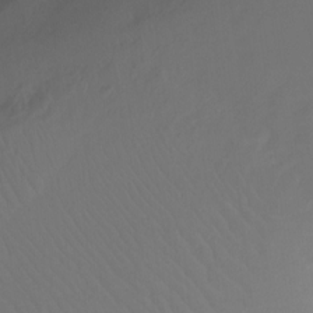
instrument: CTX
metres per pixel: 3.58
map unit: Ht
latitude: -15.8234
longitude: -49.5749
